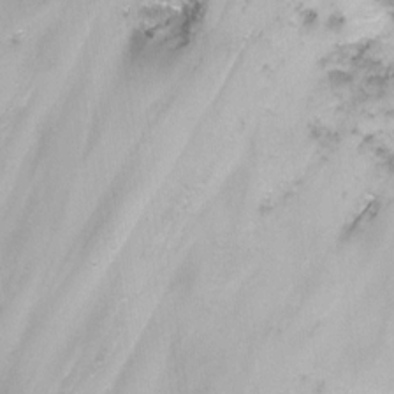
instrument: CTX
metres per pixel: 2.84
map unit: Nhu
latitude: -11.7856
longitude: -48.6302
